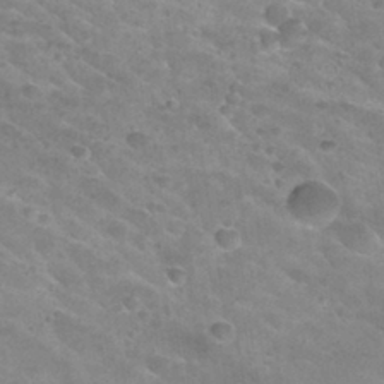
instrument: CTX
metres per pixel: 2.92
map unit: Hto
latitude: 30.2145
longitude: -46.4979
